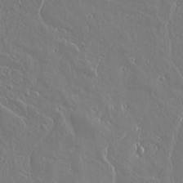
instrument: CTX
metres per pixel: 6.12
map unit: lAvf
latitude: 17.3293
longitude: -126.8569
